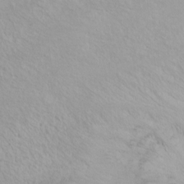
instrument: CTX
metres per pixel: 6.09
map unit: Htu
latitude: -0.9731
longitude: -74.8191
